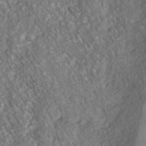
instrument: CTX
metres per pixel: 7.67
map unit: Nhu
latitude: -40.4440
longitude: -83.3481
